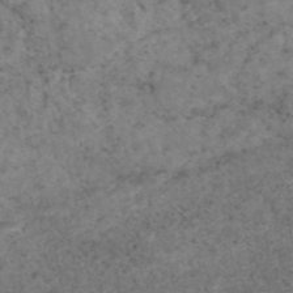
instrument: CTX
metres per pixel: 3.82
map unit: eAb
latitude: 45.1592
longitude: 115.1998
